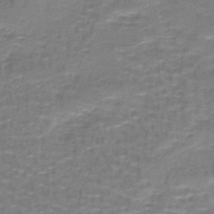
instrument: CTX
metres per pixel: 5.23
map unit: lHb
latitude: -42.1605
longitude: 58.1227
